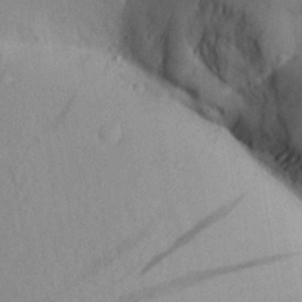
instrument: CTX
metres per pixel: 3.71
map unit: Aa
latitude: 26.4979
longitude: -143.0081
